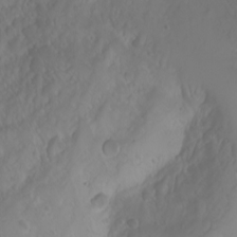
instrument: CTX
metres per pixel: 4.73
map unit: Nhu
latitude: -4.4062
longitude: -86.7246
